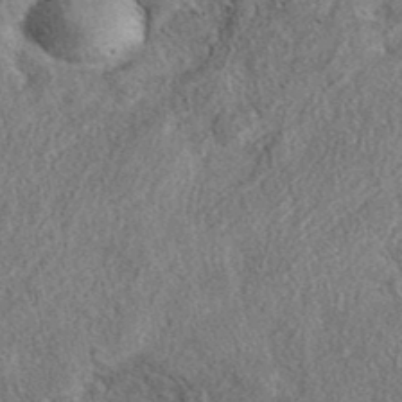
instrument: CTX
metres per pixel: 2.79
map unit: eAb
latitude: 36.6113
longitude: 112.5763
